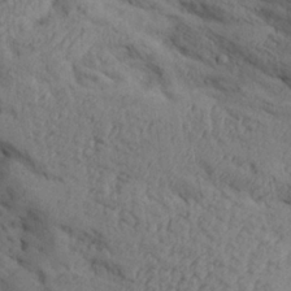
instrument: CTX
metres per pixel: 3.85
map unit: Aa
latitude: 26.6680
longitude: -129.4426
